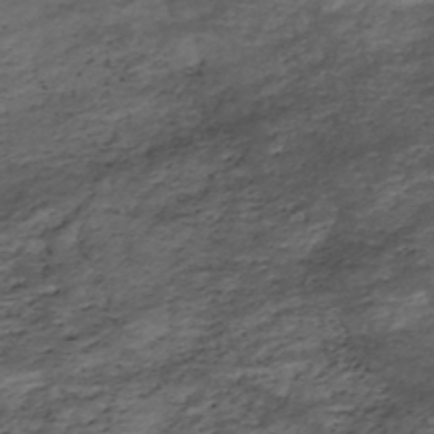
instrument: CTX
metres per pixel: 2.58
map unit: HNhu
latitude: -47.4454
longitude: 28.3495
